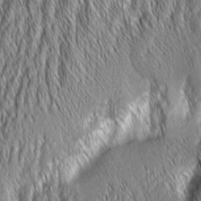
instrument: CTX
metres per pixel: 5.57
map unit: Aa
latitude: 7.1592
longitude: -130.5168
